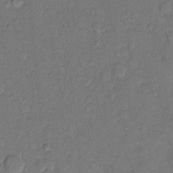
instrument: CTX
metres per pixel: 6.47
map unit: Hto
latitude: 10.3467
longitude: -62.1200
